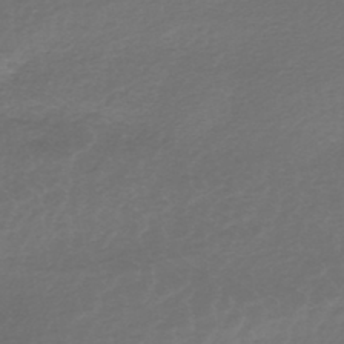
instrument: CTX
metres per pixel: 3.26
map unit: HNhu
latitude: -43.6910
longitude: 100.9730
